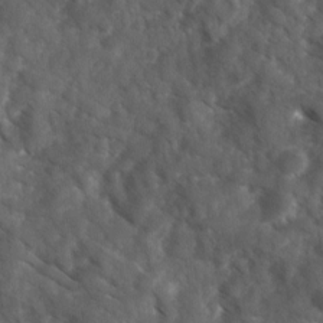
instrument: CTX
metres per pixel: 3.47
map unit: Ave
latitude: 17.4237
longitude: -131.4238
